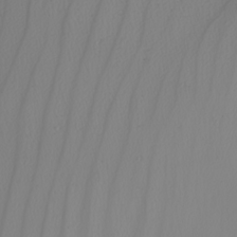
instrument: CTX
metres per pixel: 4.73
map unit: Nhu
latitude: -5.4265
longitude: -93.8394
